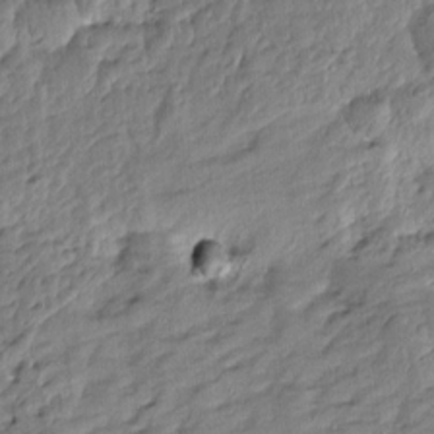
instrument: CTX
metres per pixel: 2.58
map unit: Htu
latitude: -1.5966
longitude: -179.0081
